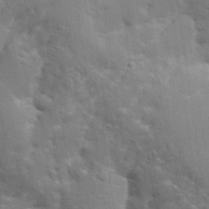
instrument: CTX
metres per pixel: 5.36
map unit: Aa
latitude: 33.7639
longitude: -142.9136
